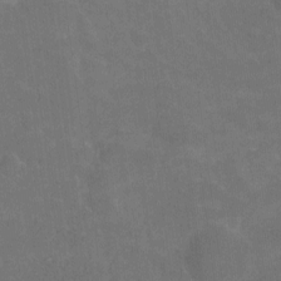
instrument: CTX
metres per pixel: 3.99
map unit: Nhu
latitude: -12.6141
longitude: -72.6869
